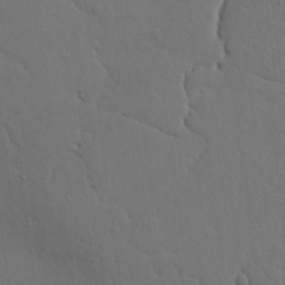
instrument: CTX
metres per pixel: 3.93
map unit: Ave
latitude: 17.7072
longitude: -128.8758
